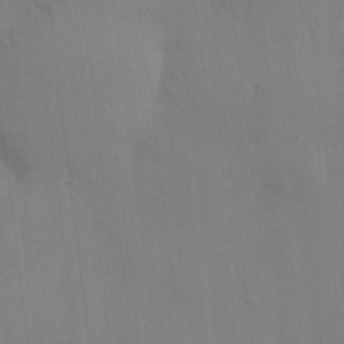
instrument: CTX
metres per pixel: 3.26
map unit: HNhu
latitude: 6.8002
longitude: -3.1970
